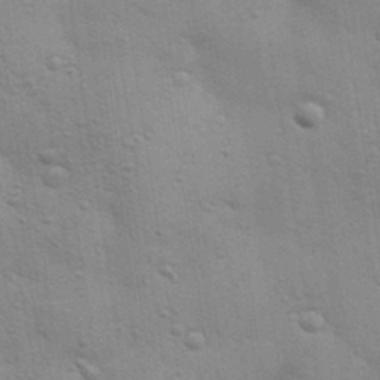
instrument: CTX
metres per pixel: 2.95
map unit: Aa
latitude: 32.3467
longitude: -146.2901
